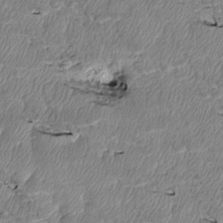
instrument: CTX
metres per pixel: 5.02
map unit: Htu
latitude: 4.1956
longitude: 152.1983
